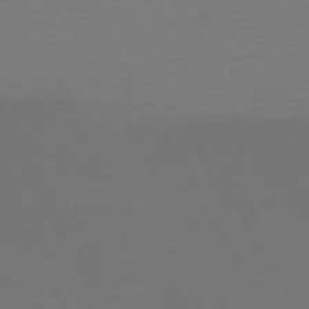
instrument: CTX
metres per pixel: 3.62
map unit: Ap
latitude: -74.2551
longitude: -68.5924
